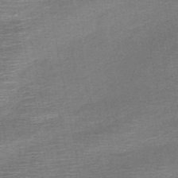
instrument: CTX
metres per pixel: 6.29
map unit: HNb
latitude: -48.2740
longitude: -42.3656
